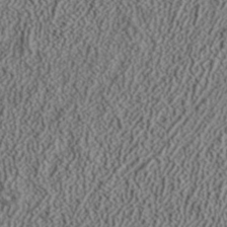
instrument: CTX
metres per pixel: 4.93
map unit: ANa
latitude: 37.8584
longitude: 20.0850
